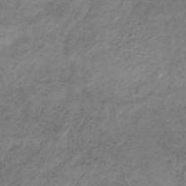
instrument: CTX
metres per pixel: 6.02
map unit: HNb
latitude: -32.4629
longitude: 59.9556
